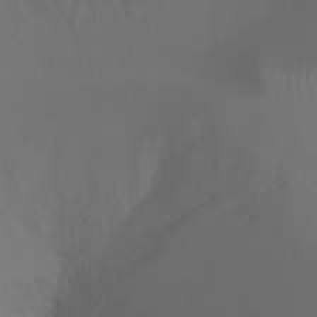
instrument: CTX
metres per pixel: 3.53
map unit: Ht
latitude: -7.6722
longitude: -27.8017
